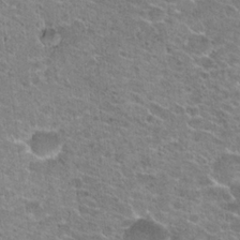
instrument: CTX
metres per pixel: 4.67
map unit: Hto
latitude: 21.4427
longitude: -42.4412
